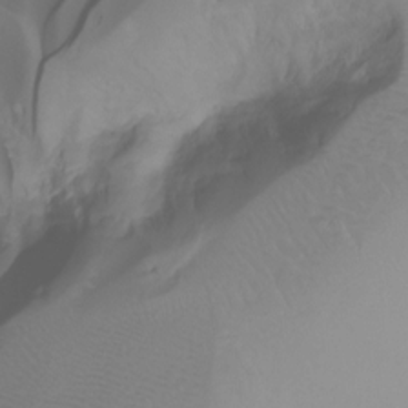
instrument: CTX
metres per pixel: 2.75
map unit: Ht
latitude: -7.0864
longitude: -30.0255
